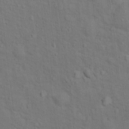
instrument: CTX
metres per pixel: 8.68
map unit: Hto
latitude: 15.3671
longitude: -38.1389
